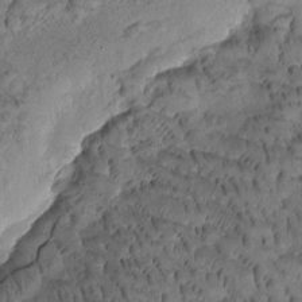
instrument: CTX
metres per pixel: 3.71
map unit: Htu
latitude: -3.2753
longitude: 171.4644
